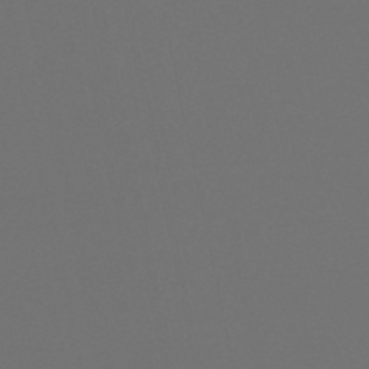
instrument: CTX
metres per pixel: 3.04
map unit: eHb
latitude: -50.7841
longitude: 70.0661
